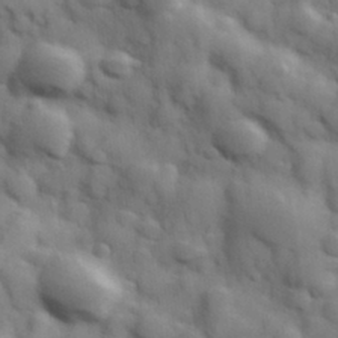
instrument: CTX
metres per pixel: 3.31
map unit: Hve
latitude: 31.4805
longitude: 150.7841
